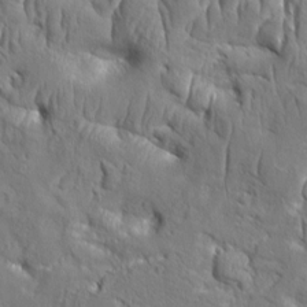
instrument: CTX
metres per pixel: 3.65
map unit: Aa
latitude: 8.7813
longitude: -132.4979
